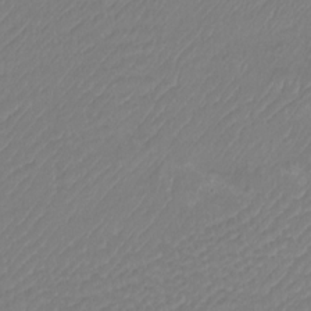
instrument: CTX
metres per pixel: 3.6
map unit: Htu
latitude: -12.7085
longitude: -69.8395
